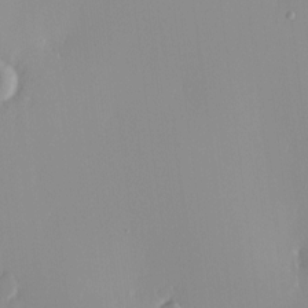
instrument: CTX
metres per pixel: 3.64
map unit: HNhu
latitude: -5.1242
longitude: 15.6155
